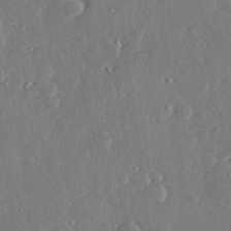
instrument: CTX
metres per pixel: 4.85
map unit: Hve
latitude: 28.3278
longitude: -91.4237
